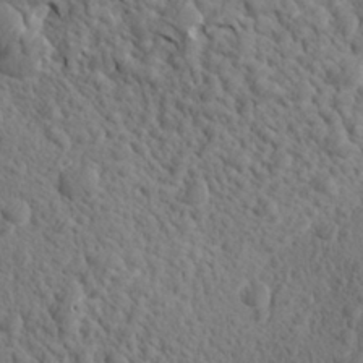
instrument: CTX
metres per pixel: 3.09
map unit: Aa
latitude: 27.7072
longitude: -143.3860
